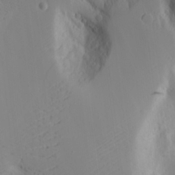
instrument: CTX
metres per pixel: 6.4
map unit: Aa
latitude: 18.4979
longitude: -125.2159
